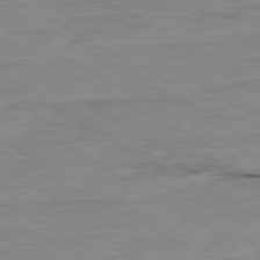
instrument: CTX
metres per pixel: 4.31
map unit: Ap
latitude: -80.1984
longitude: -76.8191
